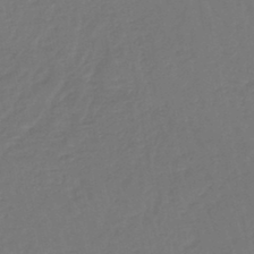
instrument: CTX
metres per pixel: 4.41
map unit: lHb
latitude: -45.5210
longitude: 77.5588
